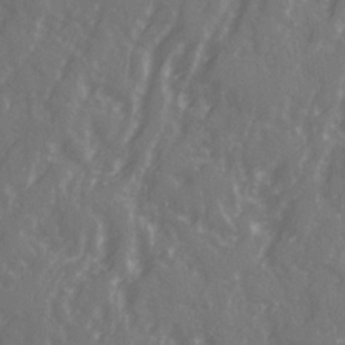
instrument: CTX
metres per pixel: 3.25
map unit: Ave
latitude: 21.5371
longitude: -132.0822
